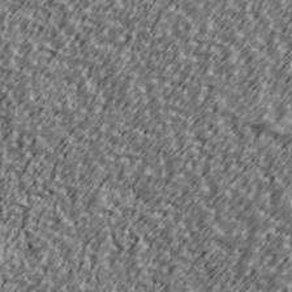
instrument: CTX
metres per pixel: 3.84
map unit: Ave
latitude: 41.3292
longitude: -113.4993
